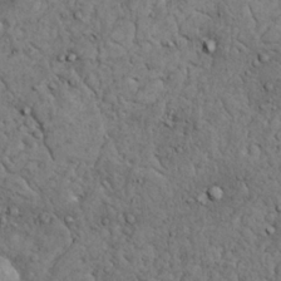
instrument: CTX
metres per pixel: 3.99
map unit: Nhu
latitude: 22.2333
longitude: -69.7450
